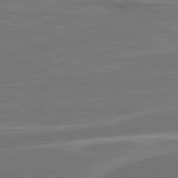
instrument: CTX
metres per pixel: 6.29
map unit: lApd
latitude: 80.8380
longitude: 128.1039
